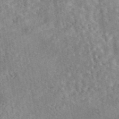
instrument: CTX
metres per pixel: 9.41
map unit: eAb
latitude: 44.3656
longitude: 116.2361
